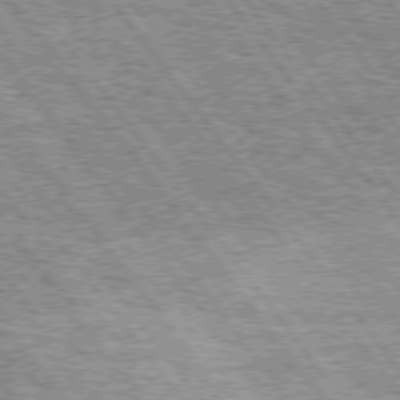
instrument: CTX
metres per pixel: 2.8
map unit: Hpe
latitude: 74.9136
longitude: -156.3845
